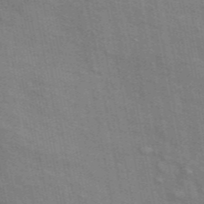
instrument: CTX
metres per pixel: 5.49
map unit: ANa
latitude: 48.3089
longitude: -75.4804
